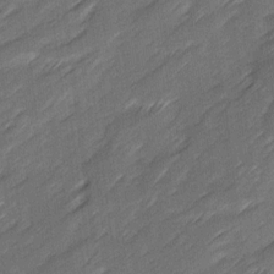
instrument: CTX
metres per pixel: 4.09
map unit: Ave
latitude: 16.6491
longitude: -136.2712
